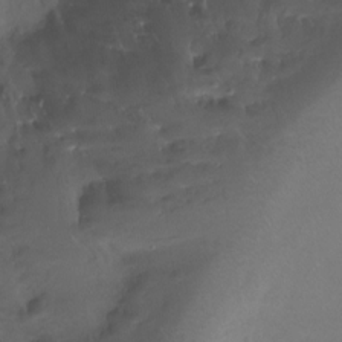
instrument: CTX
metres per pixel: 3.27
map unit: Ht
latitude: -15.4644
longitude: -44.9325
